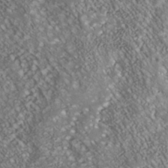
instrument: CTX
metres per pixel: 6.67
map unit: Nhu
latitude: -40.1983
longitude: -83.3103
